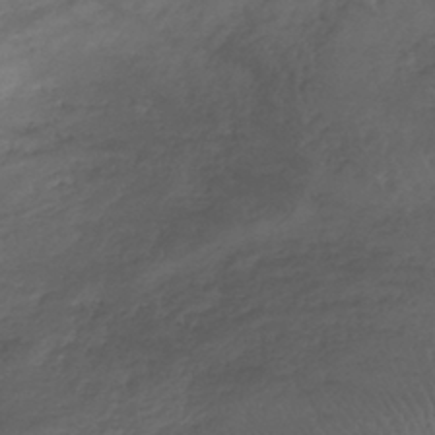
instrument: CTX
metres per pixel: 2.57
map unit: lHb
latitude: -37.5210
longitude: 68.2550
